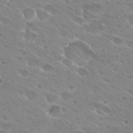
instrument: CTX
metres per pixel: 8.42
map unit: Hto
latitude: 27.6883
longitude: -39.8583
